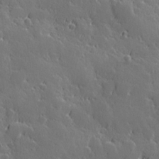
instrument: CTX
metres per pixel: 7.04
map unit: Hve
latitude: 26.7435
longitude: 144.7463
